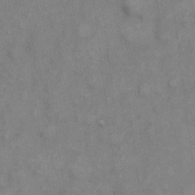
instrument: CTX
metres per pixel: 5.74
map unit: eHh
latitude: 7.9150
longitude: -63.0648
